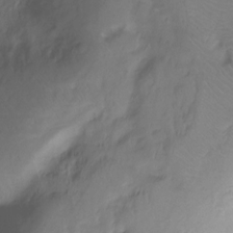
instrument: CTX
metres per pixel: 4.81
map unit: Hto
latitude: -10.8975
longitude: -39.9150
